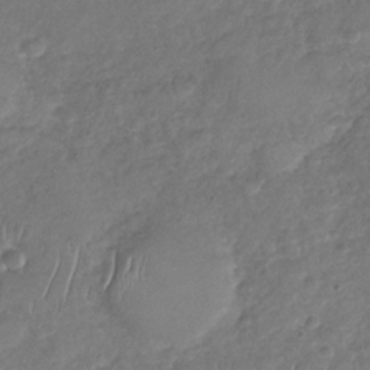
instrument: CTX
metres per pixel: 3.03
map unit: Nhu
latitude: -31.2943
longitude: -60.6490
